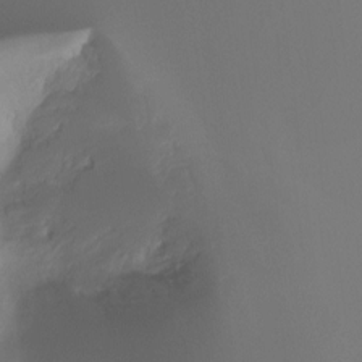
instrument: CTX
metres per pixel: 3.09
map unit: Ht
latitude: -4.5384
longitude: -61.1970
